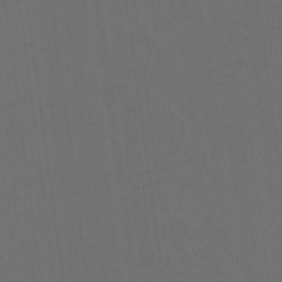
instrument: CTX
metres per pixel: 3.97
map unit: Hto
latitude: 4.0255
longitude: -32.7246
